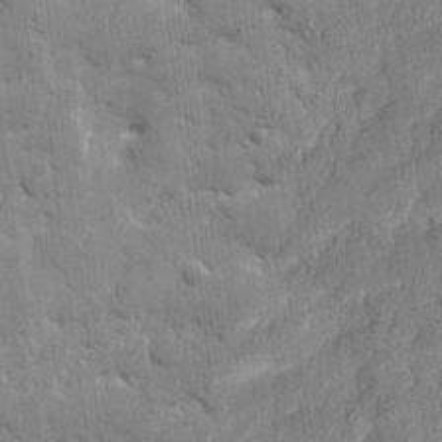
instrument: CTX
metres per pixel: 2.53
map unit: eHh
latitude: 9.1592
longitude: -66.7435
